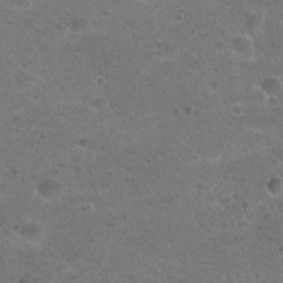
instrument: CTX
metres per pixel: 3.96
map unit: Hto
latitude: 22.5357
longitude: -48.4412
